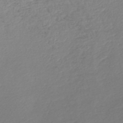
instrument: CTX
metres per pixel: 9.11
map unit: lHb
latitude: -46.5951
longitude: 66.3873
